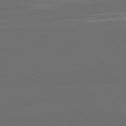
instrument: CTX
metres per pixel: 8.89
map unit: lApd
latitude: 82.0822
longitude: -166.4034
